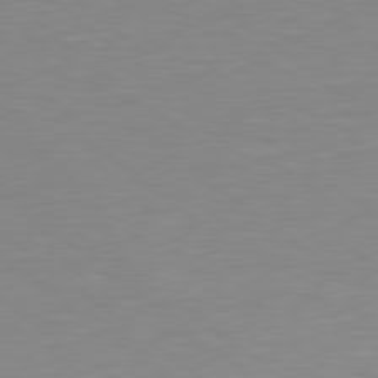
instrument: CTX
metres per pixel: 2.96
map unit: Hpe
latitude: 78.7435
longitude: -173.3481
